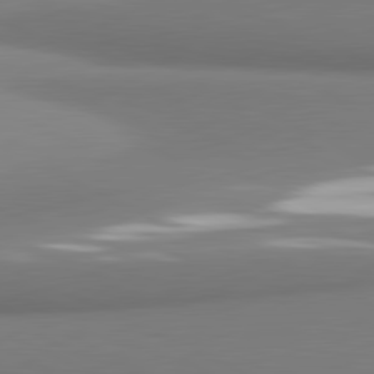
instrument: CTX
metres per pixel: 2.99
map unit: lApd
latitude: 81.3671
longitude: 176.4818
